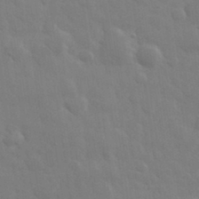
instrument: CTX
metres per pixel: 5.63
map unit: eHh
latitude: 32.9892
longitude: -70.3467
